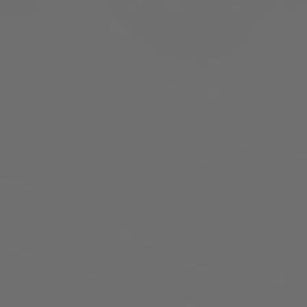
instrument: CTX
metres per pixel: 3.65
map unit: Hpe
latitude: -73.6533
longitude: 6.1605
